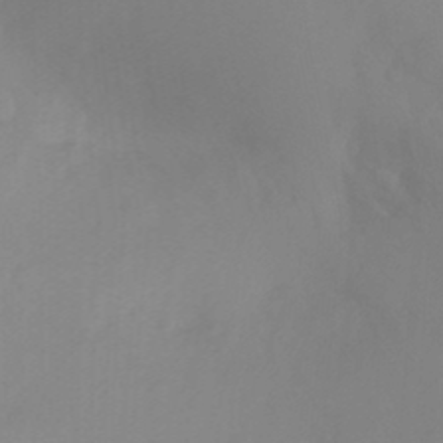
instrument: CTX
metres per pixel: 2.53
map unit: Ht
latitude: -15.3321
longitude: -55.7072
